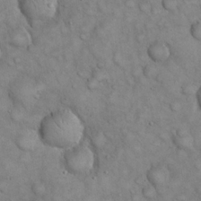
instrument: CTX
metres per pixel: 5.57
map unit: eHh
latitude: 22.1200
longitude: -59.0836
